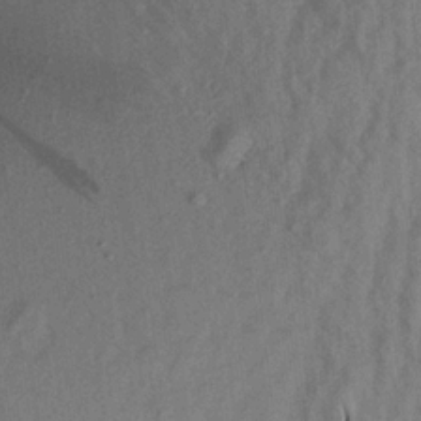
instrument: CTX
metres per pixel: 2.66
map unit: Aa
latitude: 19.6882
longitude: -147.2726
